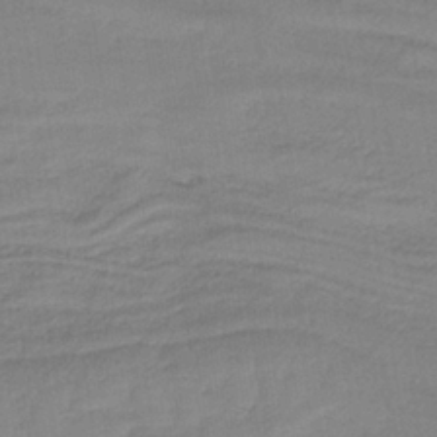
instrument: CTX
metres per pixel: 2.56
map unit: HNb
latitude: -34.4440
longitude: 59.3509
